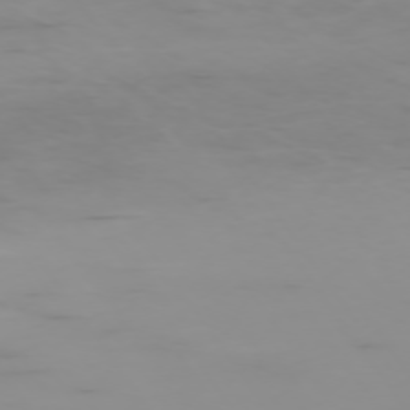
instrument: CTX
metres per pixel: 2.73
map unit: Ap
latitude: -74.4629
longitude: -82.0633
